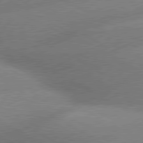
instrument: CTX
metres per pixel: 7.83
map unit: lApd
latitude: 80.1389
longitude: -163.9339
